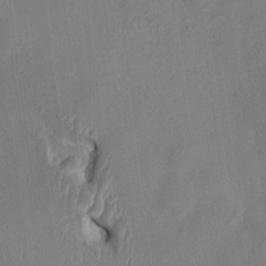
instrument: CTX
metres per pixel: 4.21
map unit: HNhu
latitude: 6.1389
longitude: -6.4790
